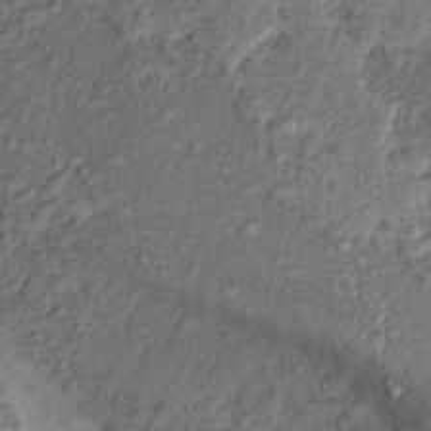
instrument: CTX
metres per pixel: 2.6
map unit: Hto
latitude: 14.7058
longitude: -30.1956
